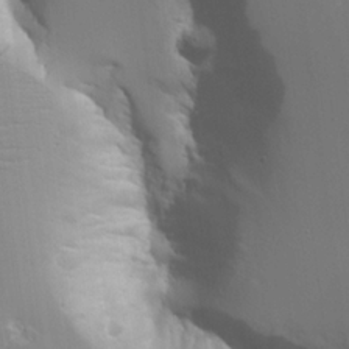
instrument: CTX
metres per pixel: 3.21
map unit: Aa
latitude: 20.4601
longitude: -124.3467
